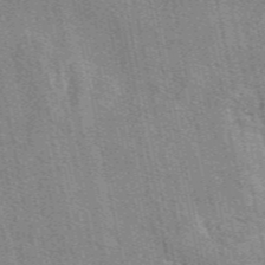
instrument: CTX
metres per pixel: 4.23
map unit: eAb
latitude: 49.4426
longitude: 116.2361
